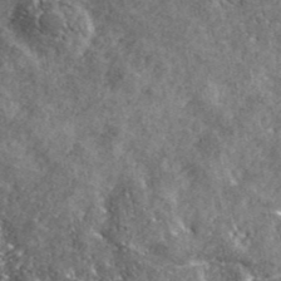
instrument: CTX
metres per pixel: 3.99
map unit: eHh
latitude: 42.4412
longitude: -90.5168
